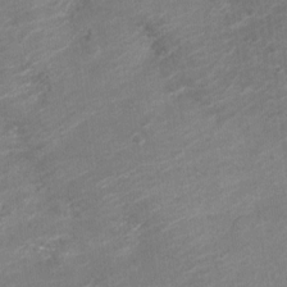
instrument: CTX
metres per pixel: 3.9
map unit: Nve
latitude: -18.5763
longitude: 106.8219
